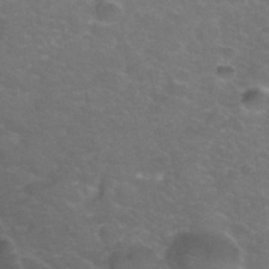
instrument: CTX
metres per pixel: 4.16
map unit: Hto
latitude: 34.7246
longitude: -49.7072
